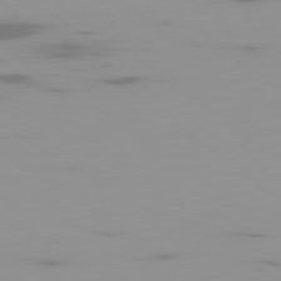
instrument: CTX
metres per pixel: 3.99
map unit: Ap
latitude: -79.4076
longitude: -70.3089
